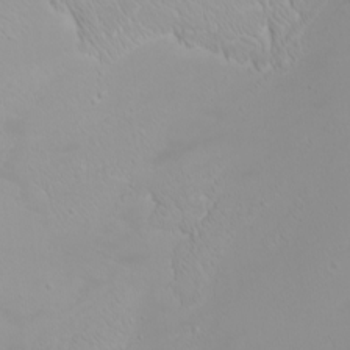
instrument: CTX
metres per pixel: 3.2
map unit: Htu
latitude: -6.1606
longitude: -71.9717
